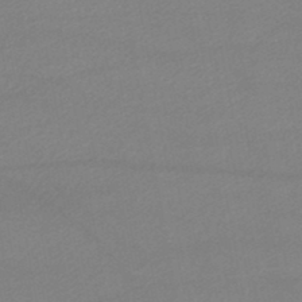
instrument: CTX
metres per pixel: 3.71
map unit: lHb
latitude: -46.4251
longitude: 67.7478
